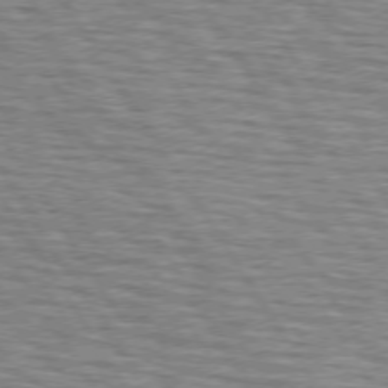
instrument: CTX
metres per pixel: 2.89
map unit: lApd
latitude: 73.7450
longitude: -72.6302
